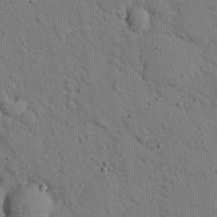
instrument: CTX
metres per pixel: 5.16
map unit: eHh
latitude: 25.7449
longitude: -77.5938
